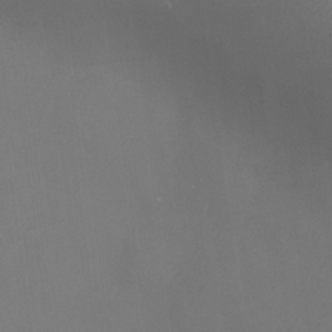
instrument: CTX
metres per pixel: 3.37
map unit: Nhu
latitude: -9.6911
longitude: -78.0255
